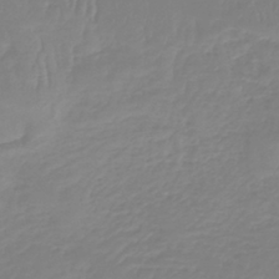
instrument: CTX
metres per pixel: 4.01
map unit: lHb
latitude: -40.6329
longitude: 67.4265
